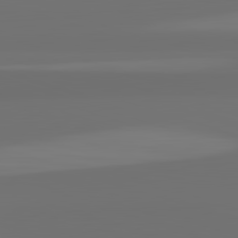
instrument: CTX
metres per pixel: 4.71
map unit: lApd
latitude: 82.6301
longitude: 162.0283
